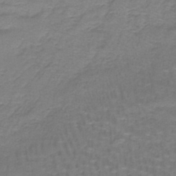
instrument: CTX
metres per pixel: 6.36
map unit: lHb
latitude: -42.1605
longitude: 58.0849
